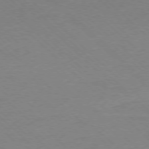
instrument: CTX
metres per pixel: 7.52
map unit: Ap
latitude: -77.9367
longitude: -85.4238
